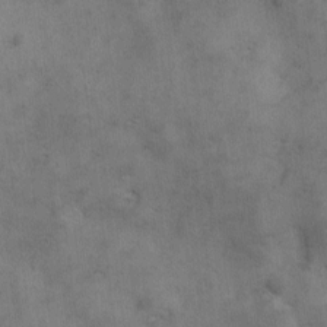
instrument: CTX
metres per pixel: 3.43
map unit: Ave
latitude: 10.8947
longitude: -106.1011
